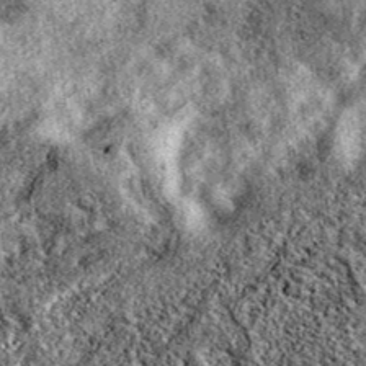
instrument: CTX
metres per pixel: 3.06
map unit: eAb
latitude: 39.1403
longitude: 111.5966
